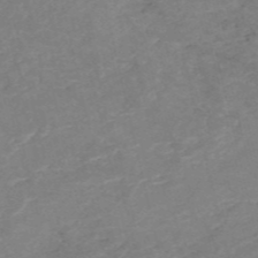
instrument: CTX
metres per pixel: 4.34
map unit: HNb
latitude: -54.1606
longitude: -47.5749
